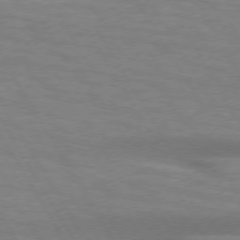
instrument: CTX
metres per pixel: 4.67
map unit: lApd
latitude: 73.8584
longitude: -52.8758
